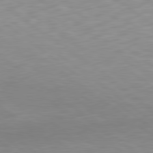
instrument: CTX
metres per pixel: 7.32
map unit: lApd
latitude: 79.2915
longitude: -89.7072
